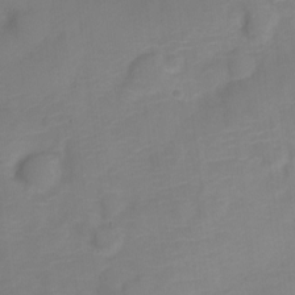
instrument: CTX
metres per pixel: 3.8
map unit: Nve
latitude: -22.1039
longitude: 106.2551
